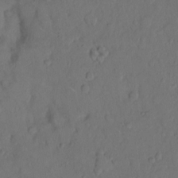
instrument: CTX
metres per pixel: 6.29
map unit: Hto
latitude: 8.4601
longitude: -61.8205
